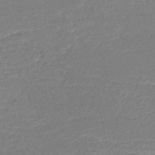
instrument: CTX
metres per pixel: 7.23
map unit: HNb
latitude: -51.3132
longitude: -41.4993
